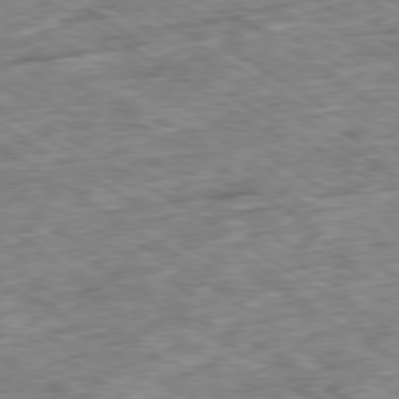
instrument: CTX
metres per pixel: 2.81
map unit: Ap
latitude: -80.1228
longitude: -85.0836
